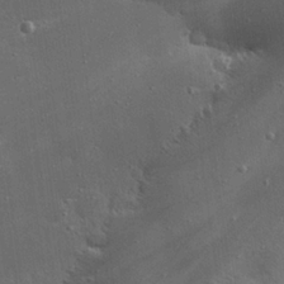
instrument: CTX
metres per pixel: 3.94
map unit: eHh
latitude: 25.4048
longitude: -89.2915
